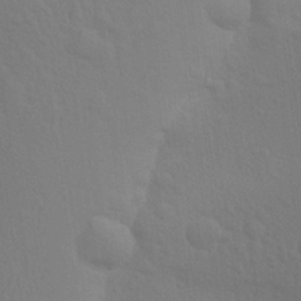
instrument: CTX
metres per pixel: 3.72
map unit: Aa
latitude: 26.0255
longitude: -145.6316
